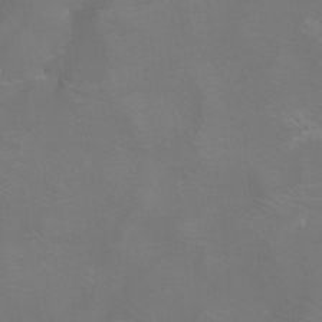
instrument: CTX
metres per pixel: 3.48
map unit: Nhu
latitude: -8.1984
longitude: -85.3293
